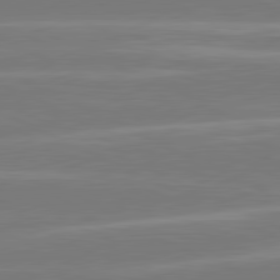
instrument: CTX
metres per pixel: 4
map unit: lApd
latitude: 81.1592
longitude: -130.6491
